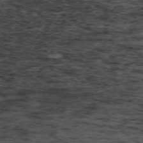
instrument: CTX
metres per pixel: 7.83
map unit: Hpe
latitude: -74.4251
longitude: 3.2186
